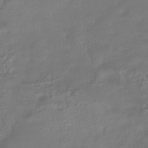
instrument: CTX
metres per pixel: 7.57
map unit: HNhu
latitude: -41.7100
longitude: 94.7085
